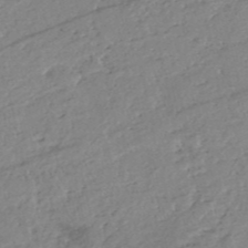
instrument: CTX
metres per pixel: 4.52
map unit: eHh
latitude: -52.1039
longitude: -24.2900
